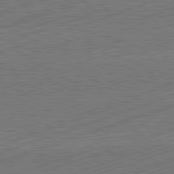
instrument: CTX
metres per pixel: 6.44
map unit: Hpe
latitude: -82.3495
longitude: 19.4832
